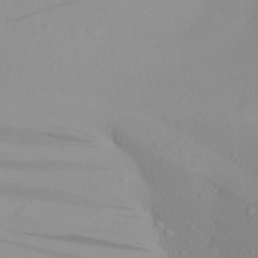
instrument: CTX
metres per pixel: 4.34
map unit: Aa
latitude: 22.3656
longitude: -146.8002
